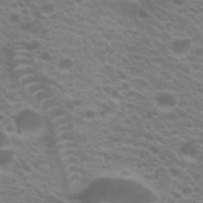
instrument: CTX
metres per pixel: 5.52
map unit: Hto
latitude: 21.2726
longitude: -37.2537
